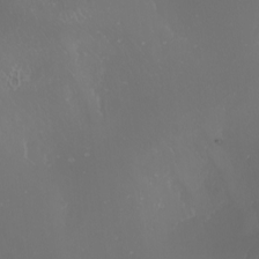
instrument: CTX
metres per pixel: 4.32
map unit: Nhu
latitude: -7.7666
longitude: -94.5546
